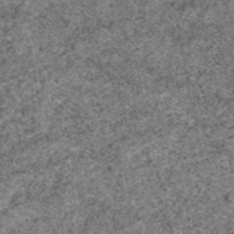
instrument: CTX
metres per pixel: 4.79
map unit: eAb
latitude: 49.4048
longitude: 108.0472
